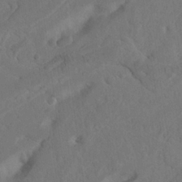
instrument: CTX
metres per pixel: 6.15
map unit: Nhu
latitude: 21.9717
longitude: -74.0444
